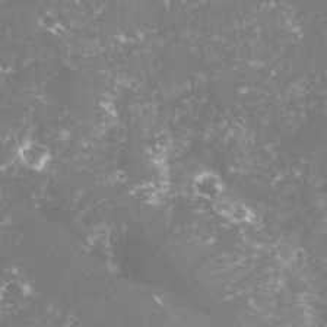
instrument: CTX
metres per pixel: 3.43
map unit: lHvf
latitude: -15.5210
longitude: -98.7624
